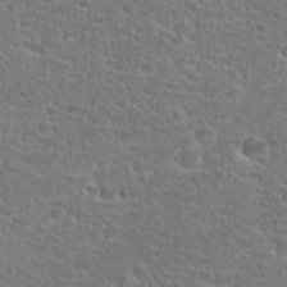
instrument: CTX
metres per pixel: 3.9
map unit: Hto
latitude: 25.7827
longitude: -48.8191
